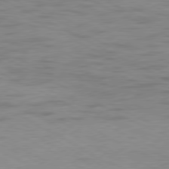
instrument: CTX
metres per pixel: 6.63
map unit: Ap
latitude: -78.7463
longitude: -73.1404
